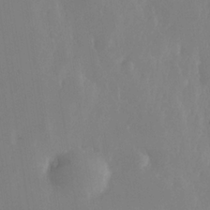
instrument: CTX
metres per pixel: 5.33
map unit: Nhe
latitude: -35.4076
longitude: -130.8380
